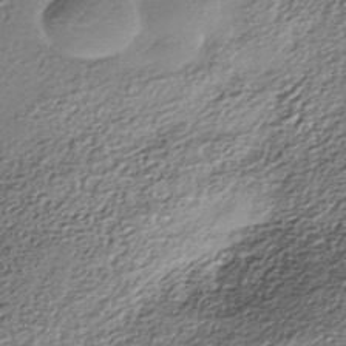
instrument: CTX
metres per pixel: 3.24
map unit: Nhe
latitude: -38.1984
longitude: -148.8569
